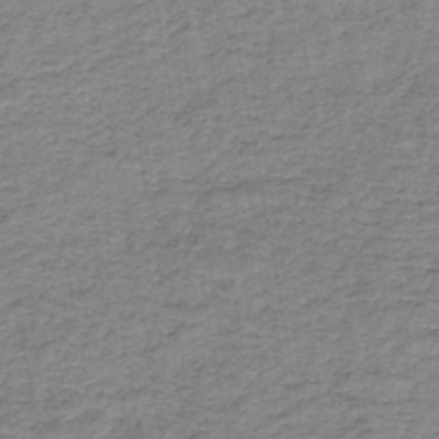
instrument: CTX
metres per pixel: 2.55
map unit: HNb
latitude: -46.3684
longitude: -37.4805
